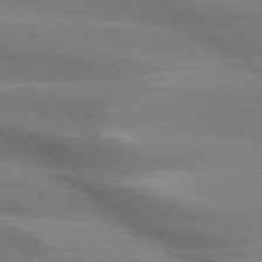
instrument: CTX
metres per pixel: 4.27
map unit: lApd
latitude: 73.8017
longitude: -49.6694
